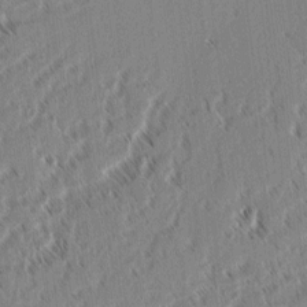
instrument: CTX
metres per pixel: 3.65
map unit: lAvf
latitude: 2.0255
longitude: -105.9717
